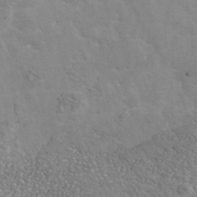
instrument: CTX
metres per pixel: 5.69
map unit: Nhu
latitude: -40.2739
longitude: -81.2537
